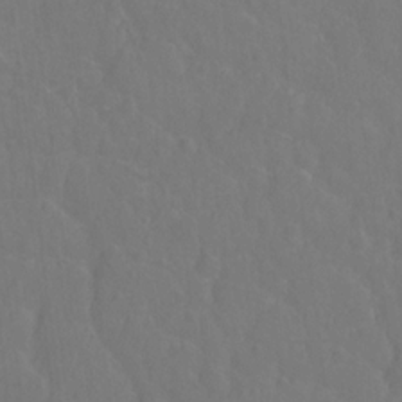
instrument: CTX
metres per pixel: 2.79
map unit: Hto
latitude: -2.2550
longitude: -34.6301
